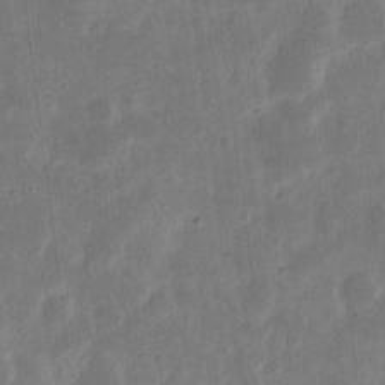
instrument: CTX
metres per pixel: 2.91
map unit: eHh
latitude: 7.9150
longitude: -71.1592
